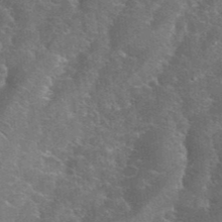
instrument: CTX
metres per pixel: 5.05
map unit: eHh
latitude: 36.7435
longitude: -66.8946
